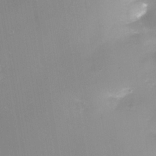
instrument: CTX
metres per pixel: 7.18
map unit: Nhe
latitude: -37.2942
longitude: -112.5357
